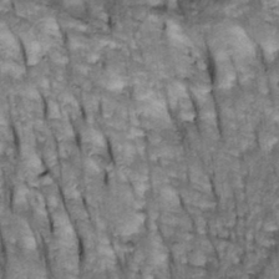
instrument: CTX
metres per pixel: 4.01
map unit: Htu
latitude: -3.0297
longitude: 150.4817
